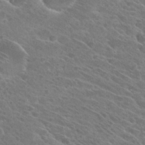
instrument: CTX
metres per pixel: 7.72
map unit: Hto
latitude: 26.1011
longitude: -41.4615
